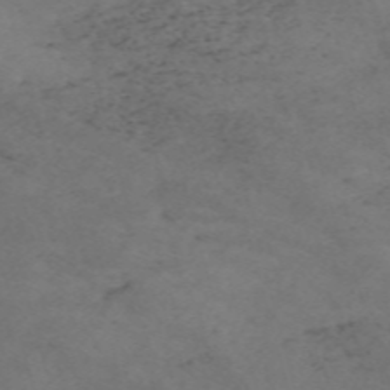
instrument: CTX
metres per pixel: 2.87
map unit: Nve
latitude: -59.4643
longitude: 59.9745
